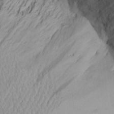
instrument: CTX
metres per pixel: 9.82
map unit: Aa
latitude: 20.4979
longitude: -145.3104
